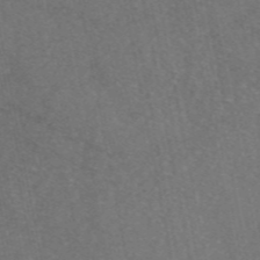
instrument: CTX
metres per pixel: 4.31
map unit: eAb
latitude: 46.7624
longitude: 107.4644
